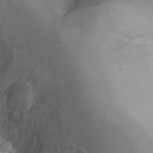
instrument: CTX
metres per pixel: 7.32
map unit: Ht
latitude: 3.5182
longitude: -29.2537
